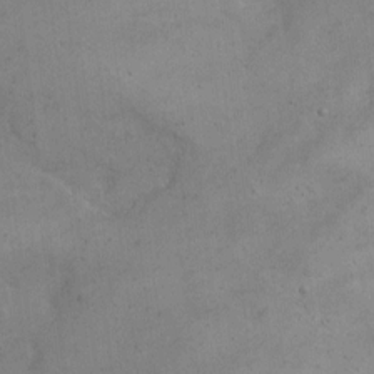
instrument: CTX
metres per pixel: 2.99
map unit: eHh
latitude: 10.2901
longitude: -63.0837
